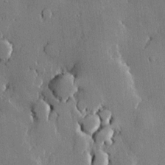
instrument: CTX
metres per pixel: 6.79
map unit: lHvf
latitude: 20.8947
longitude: 146.0850
